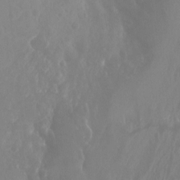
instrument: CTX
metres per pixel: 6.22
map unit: Nhu
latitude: -13.6533
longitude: -64.2901
